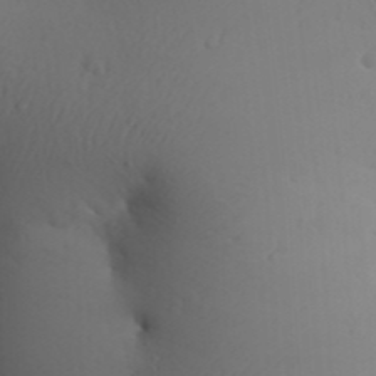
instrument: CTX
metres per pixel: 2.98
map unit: Aa
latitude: 30.8569
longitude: -145.9717
